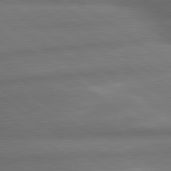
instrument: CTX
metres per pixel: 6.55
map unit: lApd
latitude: 79.9717
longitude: -167.7827
